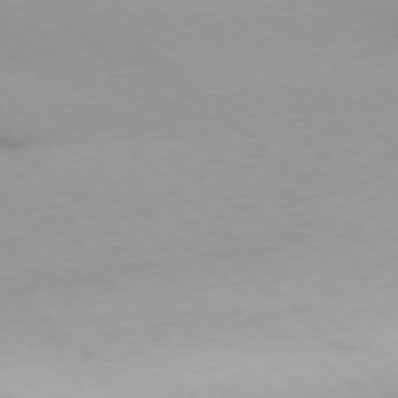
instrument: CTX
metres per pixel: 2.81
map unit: Ap
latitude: -78.0472
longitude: -90.3089
